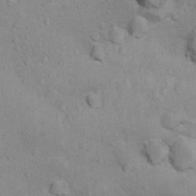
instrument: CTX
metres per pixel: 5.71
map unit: Hto
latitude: 12.0633
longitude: -38.5924
